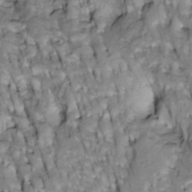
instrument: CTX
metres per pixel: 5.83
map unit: Htu
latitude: -4.1039
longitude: 150.3684
